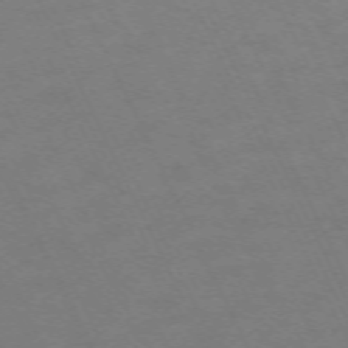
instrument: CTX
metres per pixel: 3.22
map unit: Hpe
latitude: -70.8219
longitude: 14.9920
